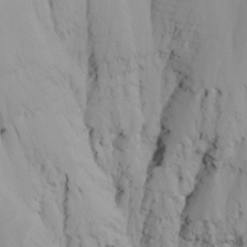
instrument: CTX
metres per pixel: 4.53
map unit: Nhu
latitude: -5.0108
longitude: -84.0633
